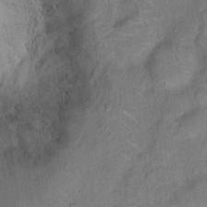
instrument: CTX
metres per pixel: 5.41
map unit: Ht
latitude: 11.3671
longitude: -40.4034
